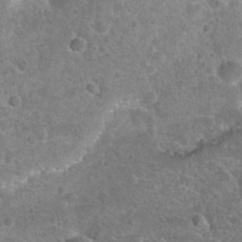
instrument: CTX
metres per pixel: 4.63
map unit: Hto
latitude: 21.9339
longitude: -47.9339
